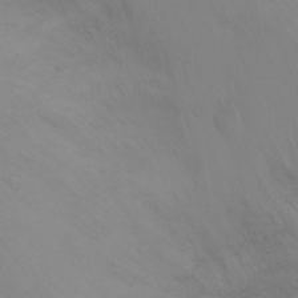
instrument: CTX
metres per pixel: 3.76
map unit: Ht
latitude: -5.5210
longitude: -24.7435
